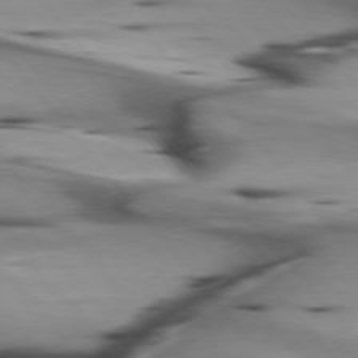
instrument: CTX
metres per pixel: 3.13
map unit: lApd
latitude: 75.6883
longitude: -65.9150
